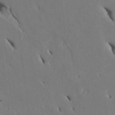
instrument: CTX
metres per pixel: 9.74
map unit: Htu
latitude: 2.4979
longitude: 147.8422
